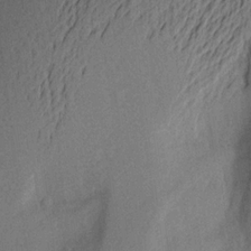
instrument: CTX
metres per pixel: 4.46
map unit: Aa
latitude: 20.2712
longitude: -144.5168
